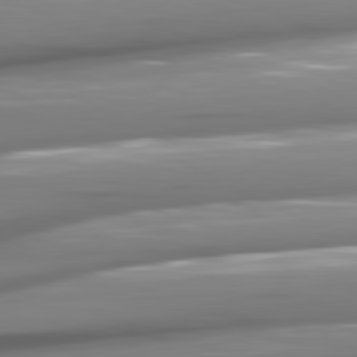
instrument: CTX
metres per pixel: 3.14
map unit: lApd
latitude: 81.2537
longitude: -144.6301
